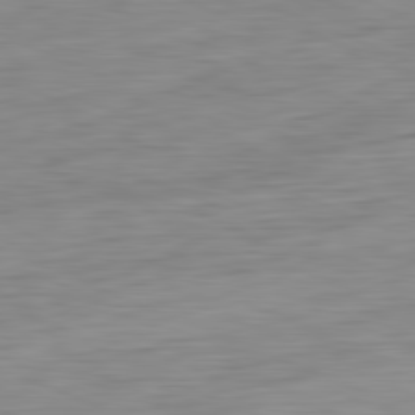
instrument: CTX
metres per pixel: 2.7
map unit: Ap
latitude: -81.9556
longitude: -75.8772
